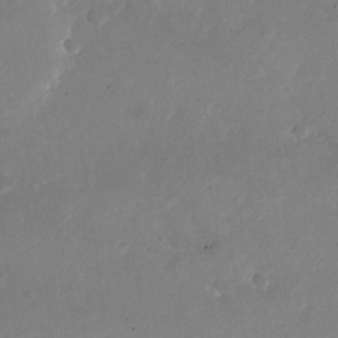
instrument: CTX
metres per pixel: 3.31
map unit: Nhu
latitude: -26.0472
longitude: -72.8002
